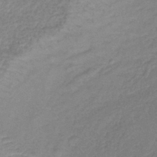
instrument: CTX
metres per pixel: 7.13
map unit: lHb
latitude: -40.3117
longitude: 70.3873
